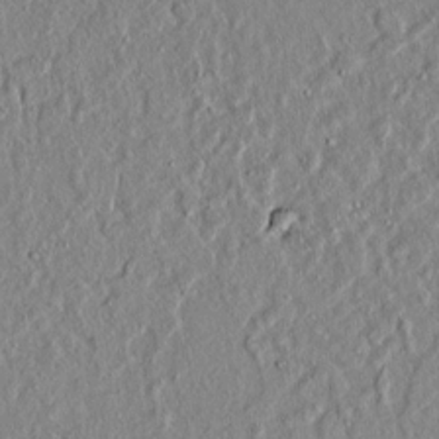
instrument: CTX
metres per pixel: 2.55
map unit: lAvf
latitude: 6.9325
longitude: 167.5399
